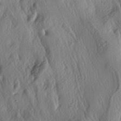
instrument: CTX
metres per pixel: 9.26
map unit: lAa
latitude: -5.1809
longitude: -124.6302
